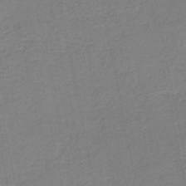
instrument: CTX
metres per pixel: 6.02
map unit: HNb
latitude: -50.0283
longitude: -49.0081
